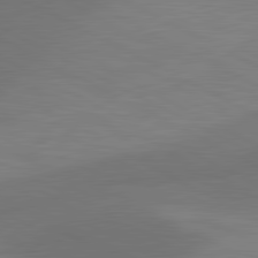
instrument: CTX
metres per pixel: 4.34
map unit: lApd
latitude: 81.0647
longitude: 127.6721
